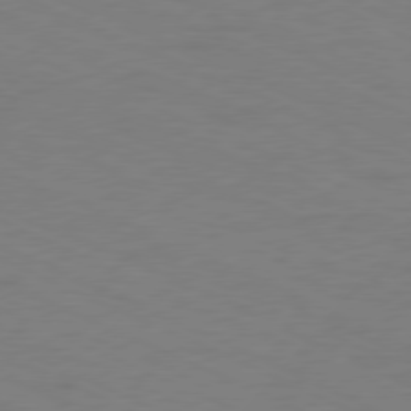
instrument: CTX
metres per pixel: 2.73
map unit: Ap
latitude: -78.1794
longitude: -73.1781
